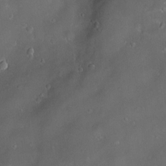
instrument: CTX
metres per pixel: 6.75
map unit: Hve
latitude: -11.3699
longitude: 174.7841
